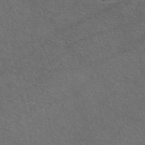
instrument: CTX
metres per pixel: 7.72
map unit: eAb
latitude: 47.7072
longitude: 112.5952
